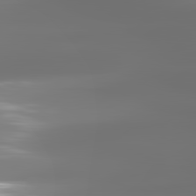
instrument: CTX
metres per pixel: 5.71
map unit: lApd
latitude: 81.7639
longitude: -145.4804
